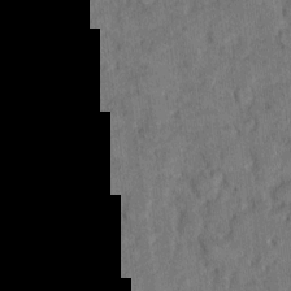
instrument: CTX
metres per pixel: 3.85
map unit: eHh
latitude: 9.1214
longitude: -63.8206
